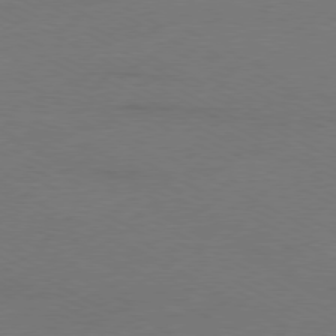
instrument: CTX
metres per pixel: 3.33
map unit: Ap
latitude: -79.7477
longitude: -82.4223
